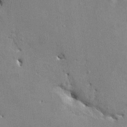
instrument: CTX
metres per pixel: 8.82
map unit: HNhu
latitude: 3.5182
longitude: -3.8205
